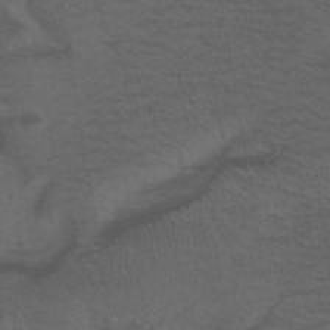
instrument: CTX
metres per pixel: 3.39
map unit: ANa
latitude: 40.3656
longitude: 29.1242
